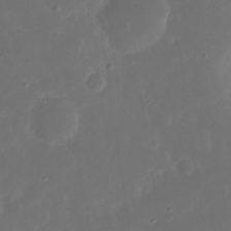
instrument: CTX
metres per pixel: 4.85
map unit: Nhu
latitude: 21.4238
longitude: -72.4412
